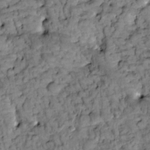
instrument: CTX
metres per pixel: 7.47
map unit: Htu
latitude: -2.4251
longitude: 173.5588
